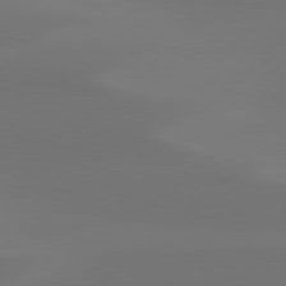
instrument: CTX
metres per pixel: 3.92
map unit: Hpe
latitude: 78.3656
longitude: -130.5546
